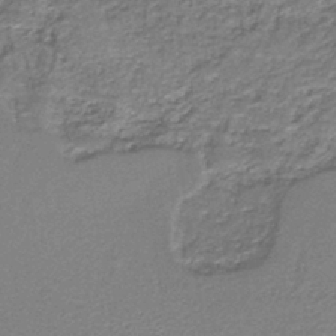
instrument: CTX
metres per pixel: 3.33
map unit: eAb
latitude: -38.1228
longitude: 51.3887
